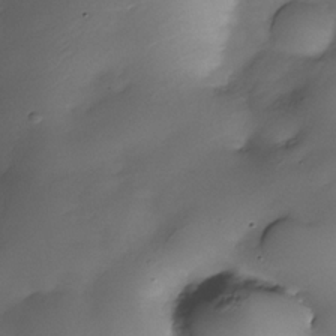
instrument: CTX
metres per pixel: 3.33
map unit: Nhe
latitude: -33.8612
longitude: -144.2333
